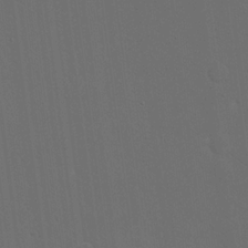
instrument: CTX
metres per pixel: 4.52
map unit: eHh
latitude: 18.8380
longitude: -66.3656
